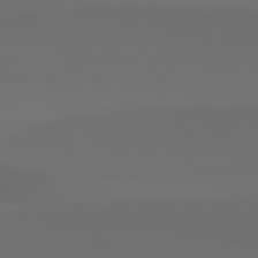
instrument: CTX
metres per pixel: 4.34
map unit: Hpe
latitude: 76.9324
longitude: -132.8380
